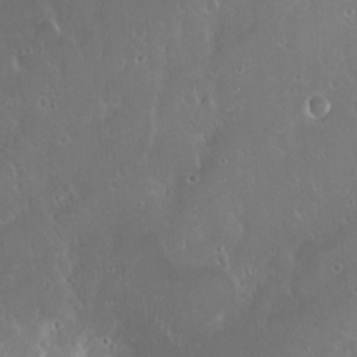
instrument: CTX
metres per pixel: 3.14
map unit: Hto
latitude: 19.7638
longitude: -57.8016
